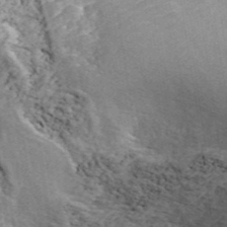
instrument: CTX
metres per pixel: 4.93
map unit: ANa
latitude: 44.3845
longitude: 45.7289
